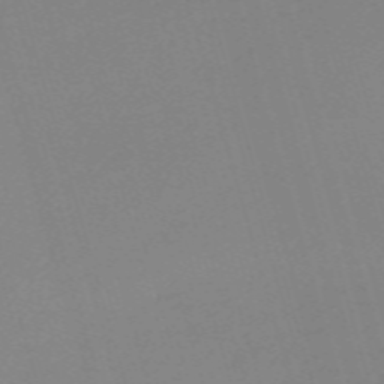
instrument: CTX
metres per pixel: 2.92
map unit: eHh
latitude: -61.5210
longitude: 50.6707
